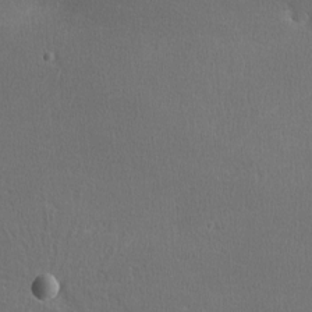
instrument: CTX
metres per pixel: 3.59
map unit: lHvf
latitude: -11.5021
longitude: -99.9150
